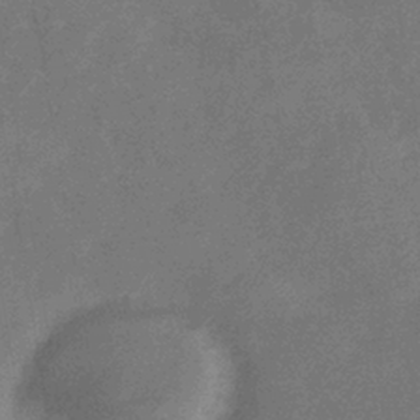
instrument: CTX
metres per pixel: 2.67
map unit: eHb
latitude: -38.8219
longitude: 77.3699
